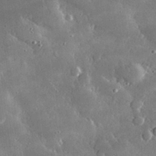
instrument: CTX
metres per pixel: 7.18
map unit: lHvf
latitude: 32.1011
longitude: -92.2522
